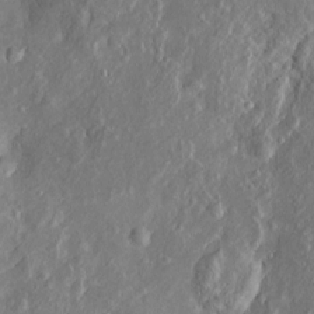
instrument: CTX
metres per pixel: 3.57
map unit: Htu
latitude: -6.3495
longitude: 158.1984
